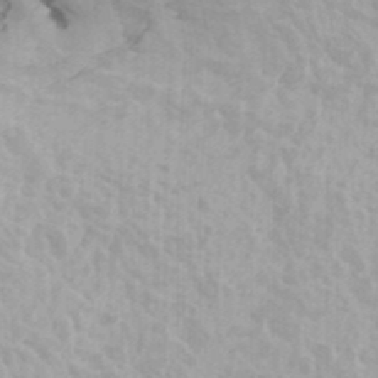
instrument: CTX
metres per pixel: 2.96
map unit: HNhu
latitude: 6.5357
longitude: -1.9150
